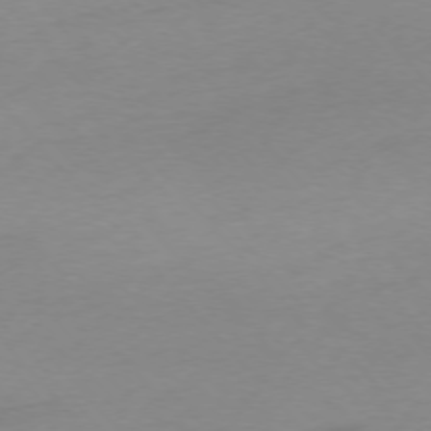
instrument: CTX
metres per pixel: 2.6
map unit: Ap
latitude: -76.0850
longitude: -71.7638
